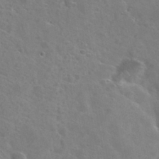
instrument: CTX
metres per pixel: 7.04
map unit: Nhu
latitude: 28.8758
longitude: -48.5546
